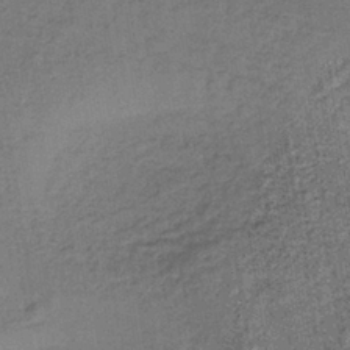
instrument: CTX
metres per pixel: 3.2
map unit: lHb
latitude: -38.8408
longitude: 60.2173
